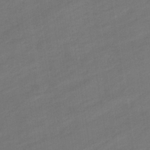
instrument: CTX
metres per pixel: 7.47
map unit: eHb
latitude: -36.3495
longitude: 78.2172
